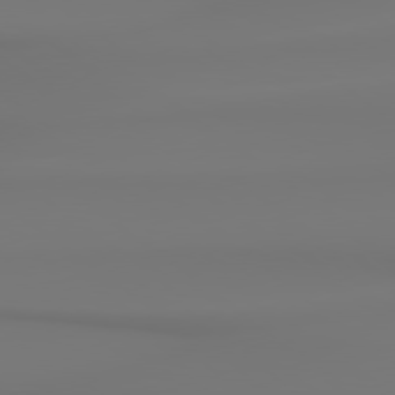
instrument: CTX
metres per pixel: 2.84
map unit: lApd
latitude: 78.8947
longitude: -136.4223
